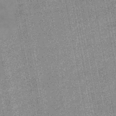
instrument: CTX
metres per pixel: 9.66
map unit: HNb
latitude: -49.4077
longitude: -38.6490
